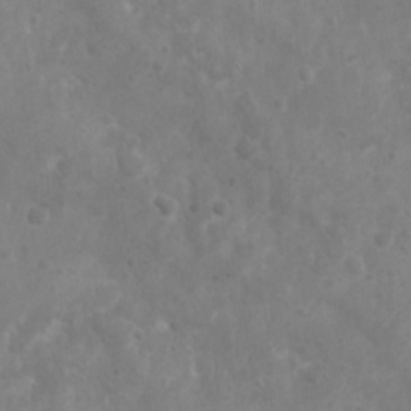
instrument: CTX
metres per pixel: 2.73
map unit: Nhu
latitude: 5.9339
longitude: -19.1025
